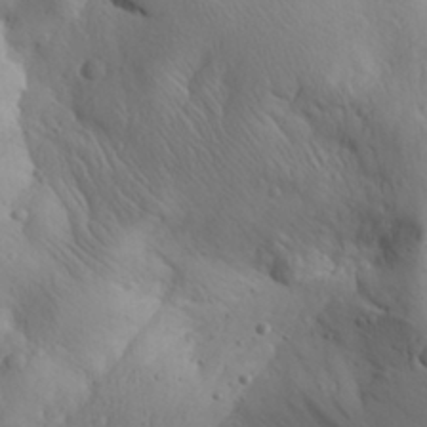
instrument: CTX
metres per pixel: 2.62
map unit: Aa
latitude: 30.9892
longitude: -143.7639
